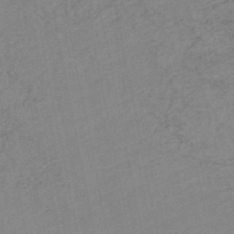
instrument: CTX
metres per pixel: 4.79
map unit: HNb
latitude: -48.1984
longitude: 56.6896
